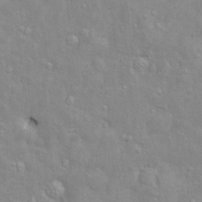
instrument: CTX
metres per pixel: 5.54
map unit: Nve
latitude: -8.1984
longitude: 174.0661
